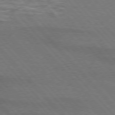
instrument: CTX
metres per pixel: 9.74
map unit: lApd
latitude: 75.4804
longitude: -81.6883
